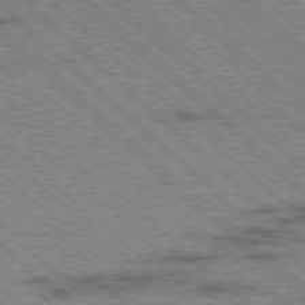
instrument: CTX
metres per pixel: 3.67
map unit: Ap
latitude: -78.3495
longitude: -49.8205
